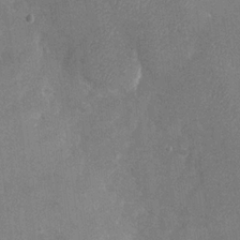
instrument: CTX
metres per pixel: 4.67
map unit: Nhu
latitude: -28.2362
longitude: -58.7813
